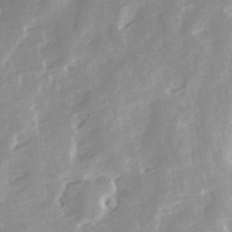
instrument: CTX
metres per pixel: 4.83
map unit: Ave
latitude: 13.8961
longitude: -103.5560
